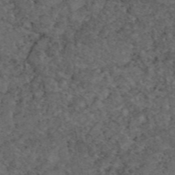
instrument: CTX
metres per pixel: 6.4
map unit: eAb
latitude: 46.6869
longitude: 112.3306
